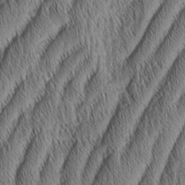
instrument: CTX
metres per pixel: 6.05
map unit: Aa
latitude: 6.8380
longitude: -130.7436
